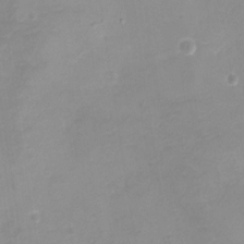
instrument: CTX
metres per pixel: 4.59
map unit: eHh
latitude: -5.3698
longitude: -78.4412
